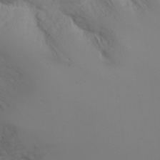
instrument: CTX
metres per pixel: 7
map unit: Nhu
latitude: -4.9730
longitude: -72.9703
